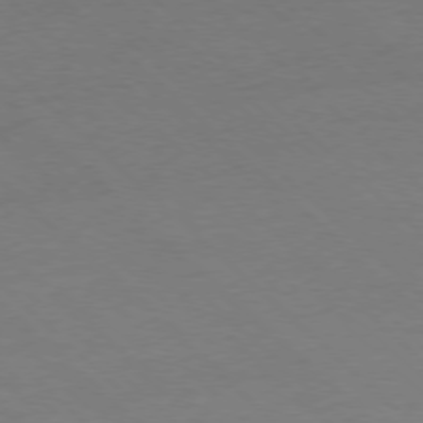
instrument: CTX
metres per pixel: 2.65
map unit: Ap
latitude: -77.7478
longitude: -85.0270
